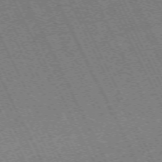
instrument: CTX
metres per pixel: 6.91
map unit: Hpe
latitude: -71.1431
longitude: 10.3873
